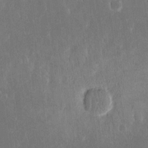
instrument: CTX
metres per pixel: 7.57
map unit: eHh
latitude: 16.0255
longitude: -72.8002
